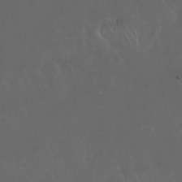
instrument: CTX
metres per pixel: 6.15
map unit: Nhu
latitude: 29.9339
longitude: -58.4979
